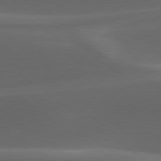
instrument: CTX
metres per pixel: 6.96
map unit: lApd
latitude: 79.2915
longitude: -49.2726
